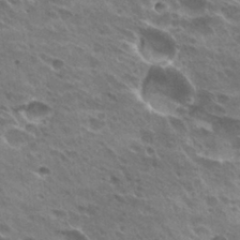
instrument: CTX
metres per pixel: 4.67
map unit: Hto
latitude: 28.2333
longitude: -41.5749
